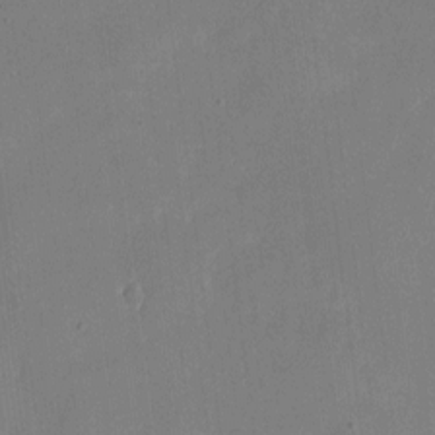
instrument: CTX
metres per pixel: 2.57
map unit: eHh
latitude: 4.9892
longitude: -66.1766
